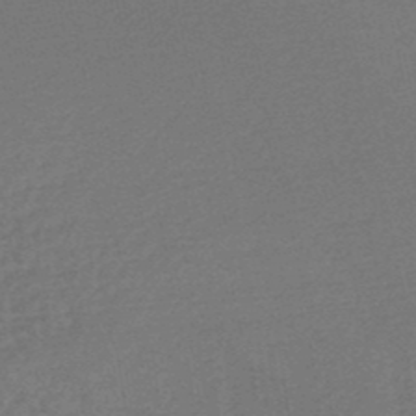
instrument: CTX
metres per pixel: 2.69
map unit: HNb
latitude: -48.7463
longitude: 60.2928
